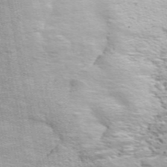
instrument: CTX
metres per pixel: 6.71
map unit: ANa
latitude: 48.4223
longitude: -75.3482
